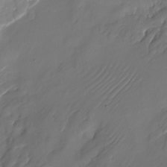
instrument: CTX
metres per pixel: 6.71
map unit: Nhu
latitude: -22.6519
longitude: -71.9717
